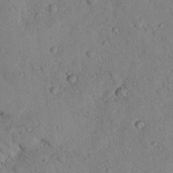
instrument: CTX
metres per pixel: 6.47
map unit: lHvf
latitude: 14.2145
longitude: 179.0297
